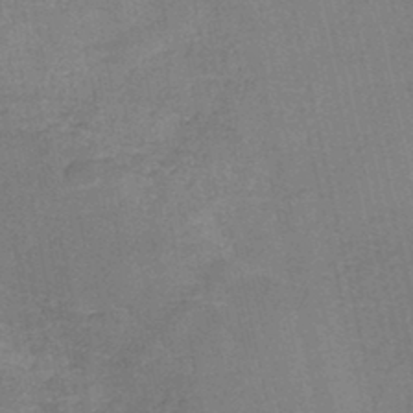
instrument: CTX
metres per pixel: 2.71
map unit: HNb
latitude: -45.2376
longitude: -37.8584
